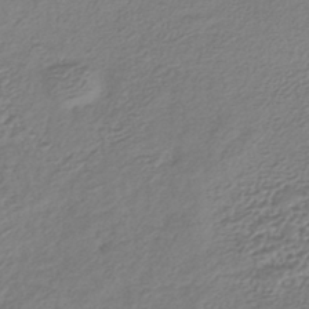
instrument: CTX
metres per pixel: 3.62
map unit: lHb
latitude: -42.4817
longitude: 70.5763
